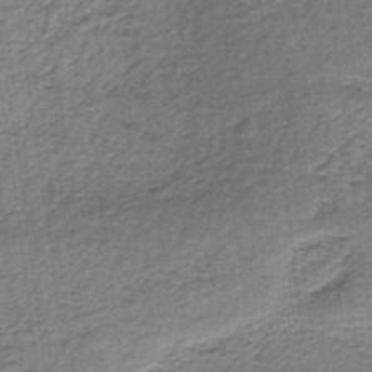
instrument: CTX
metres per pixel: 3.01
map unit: lHb
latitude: -36.6140
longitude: 60.8219
